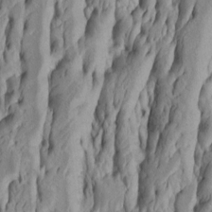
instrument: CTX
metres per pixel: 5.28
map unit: Htu
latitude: -5.5210
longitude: 151.6532
